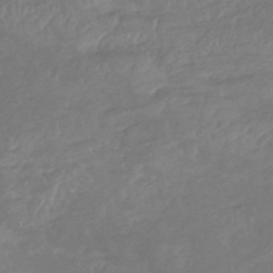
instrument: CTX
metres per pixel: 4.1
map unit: HNhu
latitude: -48.2551
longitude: 28.2928
